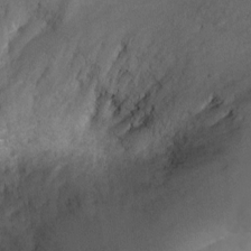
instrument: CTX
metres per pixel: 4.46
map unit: Ht
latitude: -3.1431
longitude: -26.4034
